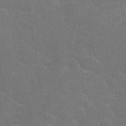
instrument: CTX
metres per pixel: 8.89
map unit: eHh
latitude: 36.6680
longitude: -66.5734
